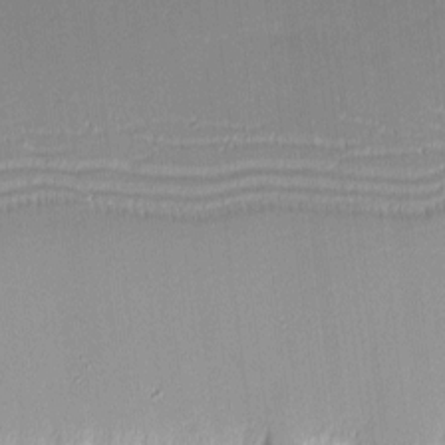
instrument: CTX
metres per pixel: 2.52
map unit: eHh
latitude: -1.1243
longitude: -83.3103
